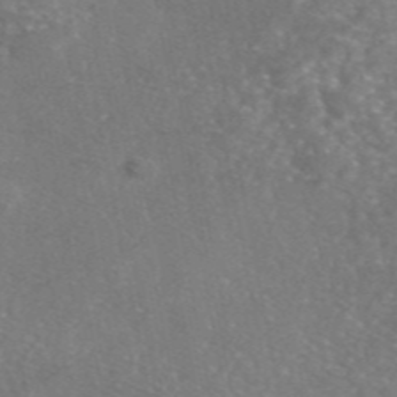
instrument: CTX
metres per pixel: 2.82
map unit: eAb
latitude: 46.6302
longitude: 110.7463
